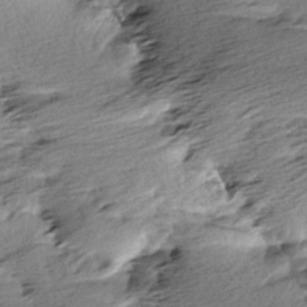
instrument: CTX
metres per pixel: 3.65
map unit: Aa
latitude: 6.2145
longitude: -137.3293
